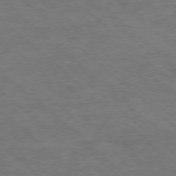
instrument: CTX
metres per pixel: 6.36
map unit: Hpe
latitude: -78.4440
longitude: 16.8975
